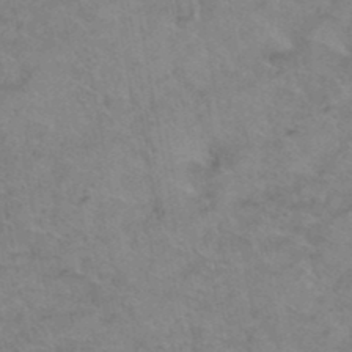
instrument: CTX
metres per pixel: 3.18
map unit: Hto
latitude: 39.1592
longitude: -42.8569
